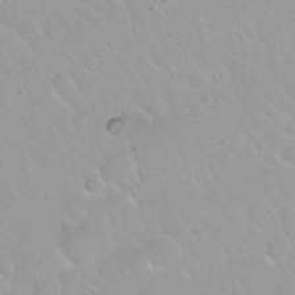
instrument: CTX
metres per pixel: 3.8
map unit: Nhu
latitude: 30.0444
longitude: -55.2348
